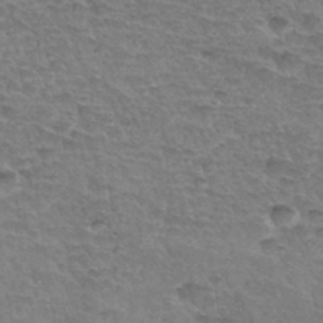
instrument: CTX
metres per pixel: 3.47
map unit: Hto
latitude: 34.1200
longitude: -44.8947
